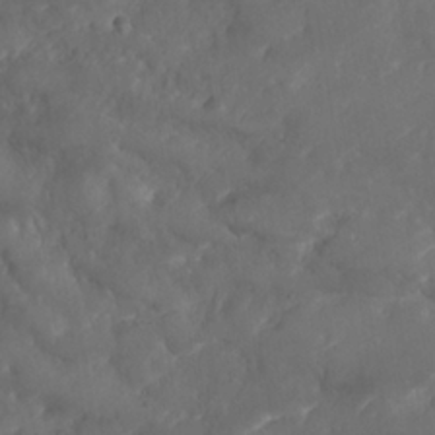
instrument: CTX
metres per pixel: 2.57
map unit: Nhe
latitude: -36.8974
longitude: 137.8233
